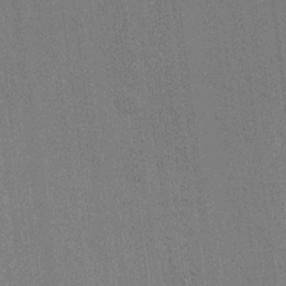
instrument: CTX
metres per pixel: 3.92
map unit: eHh
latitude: 19.0269
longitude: -68.0444
